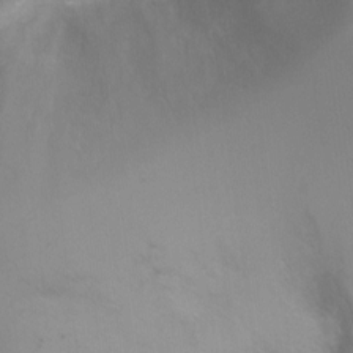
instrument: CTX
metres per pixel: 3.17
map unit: Ht
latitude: -5.0486
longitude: -28.5734
